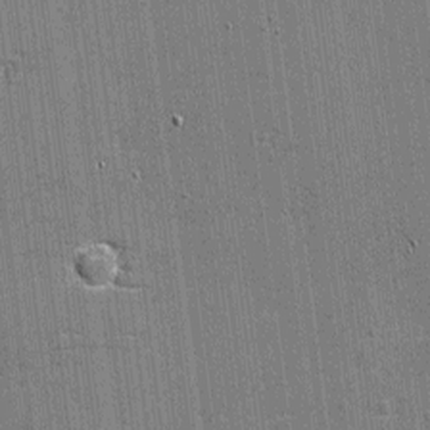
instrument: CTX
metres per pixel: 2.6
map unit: eHh
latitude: -4.0283
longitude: -80.3656
